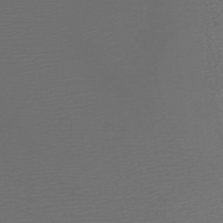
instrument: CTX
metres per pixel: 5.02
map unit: Nhu
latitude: -7.3887
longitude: -91.9339
